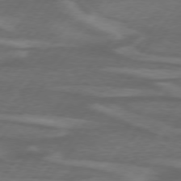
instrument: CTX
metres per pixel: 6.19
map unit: lApd
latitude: 74.8569
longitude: -78.4412
